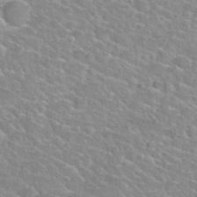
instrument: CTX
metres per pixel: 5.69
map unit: Nhu
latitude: 30.2334
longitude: -50.1388
